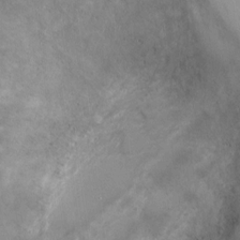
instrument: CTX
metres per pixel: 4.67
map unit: Ht
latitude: 1.7449
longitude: -19.4048
